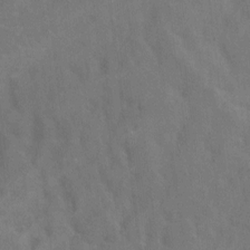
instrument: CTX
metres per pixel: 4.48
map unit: Hto
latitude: 6.9136
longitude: -62.7624
